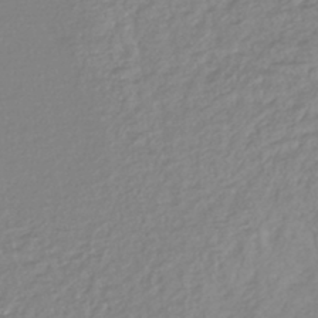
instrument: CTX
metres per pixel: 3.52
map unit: lHb
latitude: -42.4628
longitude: 69.1809
